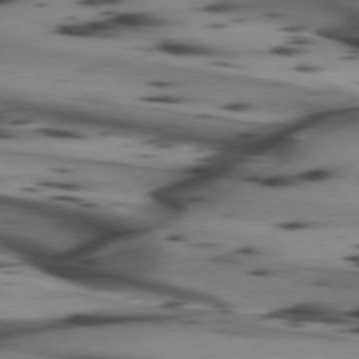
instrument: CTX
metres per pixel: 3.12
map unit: lApd
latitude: 74.4601
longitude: -64.8380
